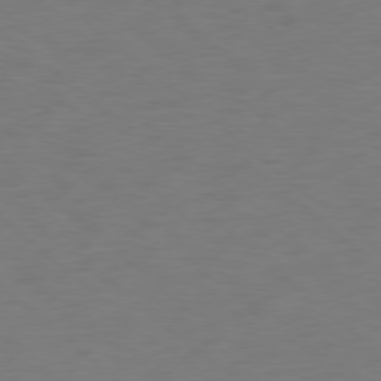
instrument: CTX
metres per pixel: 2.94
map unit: Ap
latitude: -78.5384
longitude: -67.9339
